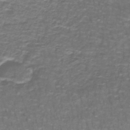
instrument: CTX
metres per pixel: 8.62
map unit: lHb
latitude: -42.6329
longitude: 55.7289
